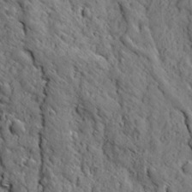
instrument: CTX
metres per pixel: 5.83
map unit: Ave
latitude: 12.1956
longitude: -105.0837
